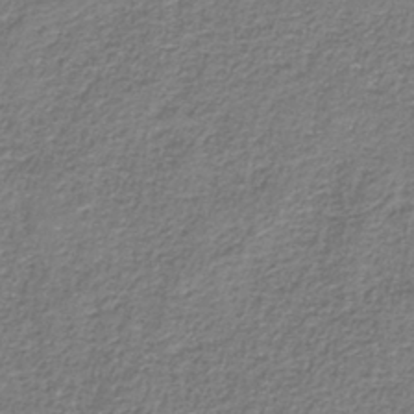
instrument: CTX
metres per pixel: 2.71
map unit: eAb
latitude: -36.1227
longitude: 52.2928
